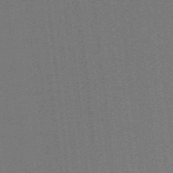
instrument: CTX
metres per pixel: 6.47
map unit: ANa
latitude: 51.9717
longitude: -70.6868
